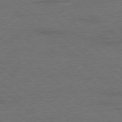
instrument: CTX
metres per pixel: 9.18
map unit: Ap
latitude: -78.3306
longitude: -92.5356
